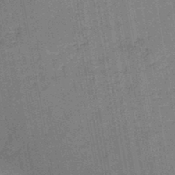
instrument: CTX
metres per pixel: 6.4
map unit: HNb
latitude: -45.6722
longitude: -36.7246
